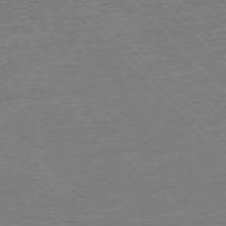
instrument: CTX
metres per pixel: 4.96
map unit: Ap
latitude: -77.4076
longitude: -95.0837
